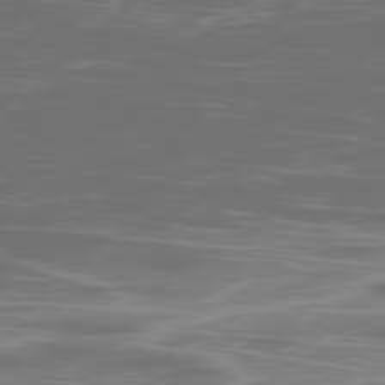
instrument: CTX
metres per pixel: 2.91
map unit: Ap
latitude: -79.2376
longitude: -59.6505
